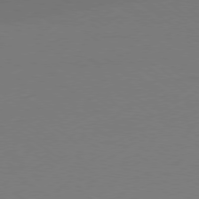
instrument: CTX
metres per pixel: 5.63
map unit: Ap
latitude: -79.1998
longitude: -97.7827
